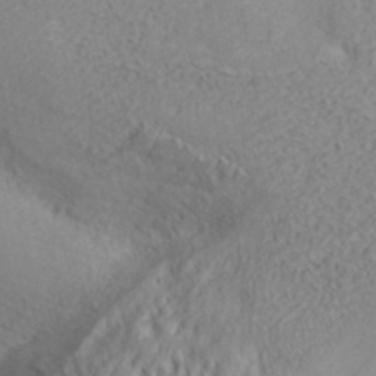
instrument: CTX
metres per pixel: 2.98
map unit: ANa
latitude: 35.1970
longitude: 14.0094
